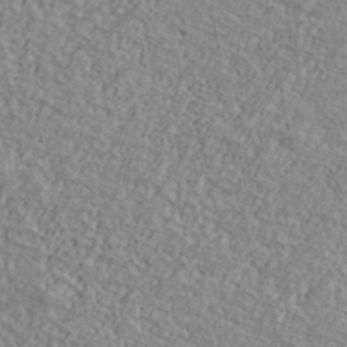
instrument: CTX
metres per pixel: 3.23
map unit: Ave
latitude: 40.8002
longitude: -111.1214
